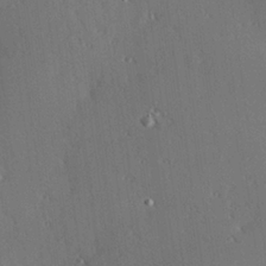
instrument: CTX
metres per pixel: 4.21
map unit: Hve
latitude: 25.5182
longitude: -91.9150
